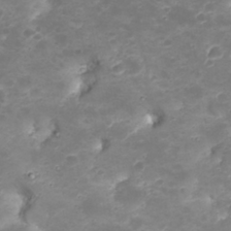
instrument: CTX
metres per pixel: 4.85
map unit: Nhu
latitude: 23.3671
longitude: -59.7450
